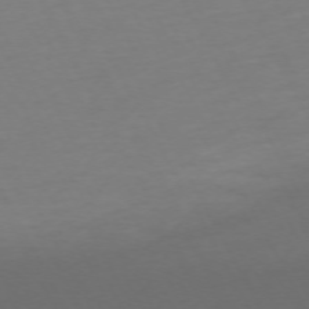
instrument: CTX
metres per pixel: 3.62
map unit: Ap
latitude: -74.3118
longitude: -69.7639
